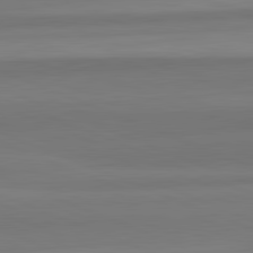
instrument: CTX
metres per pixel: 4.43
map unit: lApd
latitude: 82.4223
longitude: 177.7856
